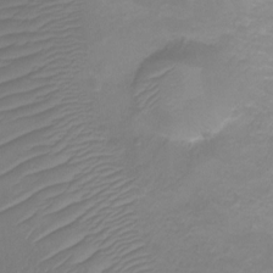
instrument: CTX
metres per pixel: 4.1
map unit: Ht
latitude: 1.9150
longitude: -34.7057
